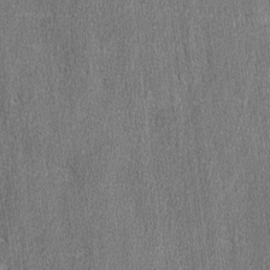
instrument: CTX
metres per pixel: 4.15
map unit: lAvf
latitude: -7.8422
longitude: -114.0444
